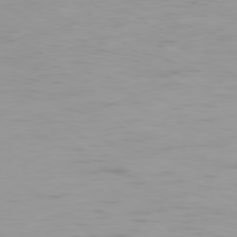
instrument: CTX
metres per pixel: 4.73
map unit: Ap
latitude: -79.0675
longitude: -60.8947
